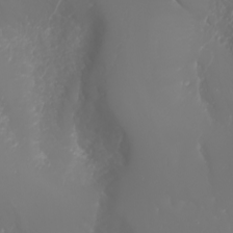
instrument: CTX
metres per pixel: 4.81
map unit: Nhu
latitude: -7.0486
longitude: -90.1767
